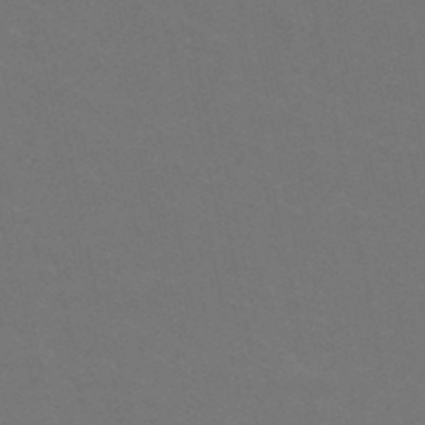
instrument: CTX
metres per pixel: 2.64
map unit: HNb
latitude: -49.8234
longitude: -52.5168
